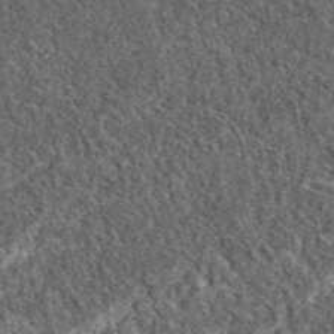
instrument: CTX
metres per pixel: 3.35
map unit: eAb
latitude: 37.5182
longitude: 110.3495
